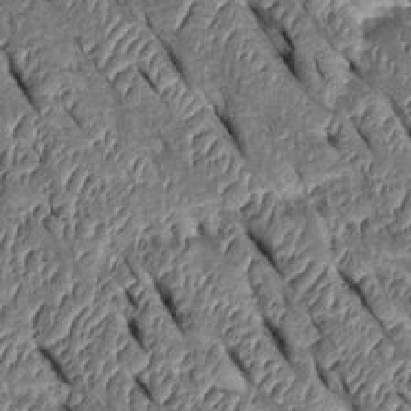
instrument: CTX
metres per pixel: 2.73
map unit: Htu
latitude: 0.8380
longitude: 148.3118
